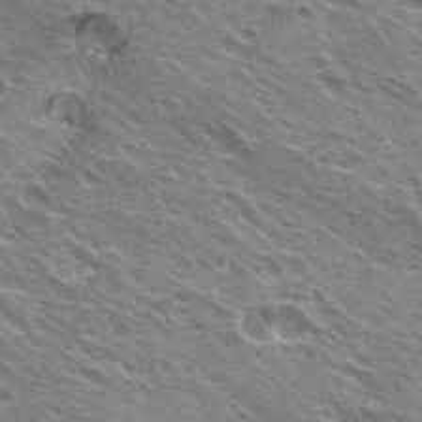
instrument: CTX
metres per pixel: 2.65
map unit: Hto
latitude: 23.2159
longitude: -31.6505
